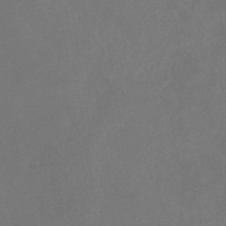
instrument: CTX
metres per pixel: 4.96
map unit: eHb
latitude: -35.9367
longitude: 78.8786
